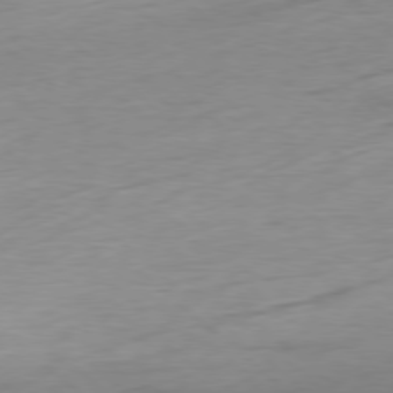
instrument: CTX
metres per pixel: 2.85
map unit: Ap
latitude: -78.5951
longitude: -71.1592
